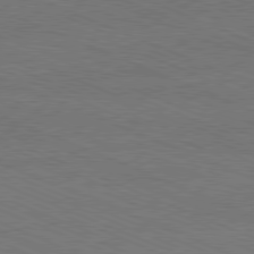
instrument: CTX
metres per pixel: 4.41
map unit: Hpe
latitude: -81.7100
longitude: 16.8597
